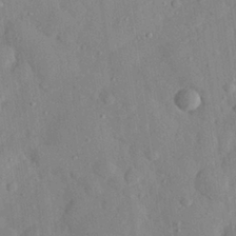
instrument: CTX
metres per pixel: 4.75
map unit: eHh
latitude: 28.1578
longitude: -78.1767
